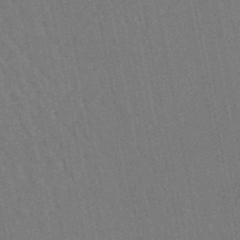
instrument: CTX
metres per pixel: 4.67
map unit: lHb
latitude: -46.8219
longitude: 77.0109
